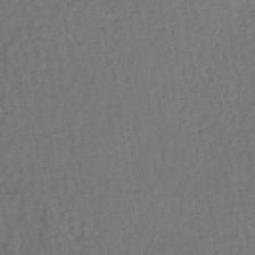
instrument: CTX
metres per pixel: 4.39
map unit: lHb
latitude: -37.6721
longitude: 59.2942
